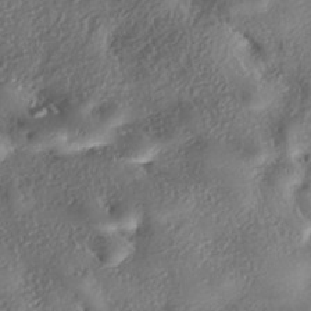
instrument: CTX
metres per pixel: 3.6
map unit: eHh
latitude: -42.1794
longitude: 121.3887
